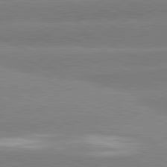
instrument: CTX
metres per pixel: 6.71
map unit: lApd
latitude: 80.9514
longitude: -155.6883
